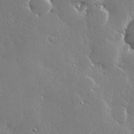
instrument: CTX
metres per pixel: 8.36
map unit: Hve
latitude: 28.5734
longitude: -91.7072
